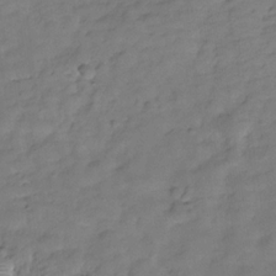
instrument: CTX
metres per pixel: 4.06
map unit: Hve
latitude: -29.7100
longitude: 93.1809
